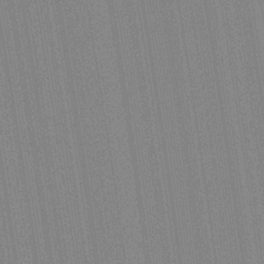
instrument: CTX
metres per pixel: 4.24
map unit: Aa
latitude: 28.5546
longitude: -147.3860
